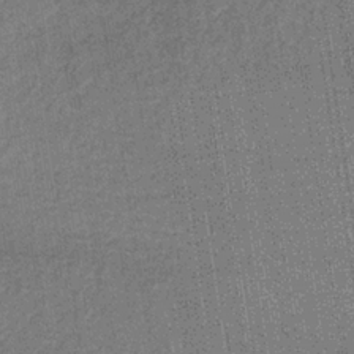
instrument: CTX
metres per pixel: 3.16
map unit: lHb
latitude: -34.8219
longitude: 63.0486
